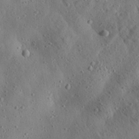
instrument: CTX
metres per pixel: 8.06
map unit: Aa
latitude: 24.1011
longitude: -143.9717
